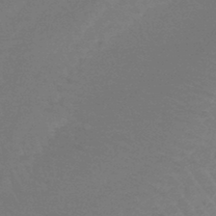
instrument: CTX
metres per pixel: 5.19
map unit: lHb
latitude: -44.4818
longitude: 79.7099
